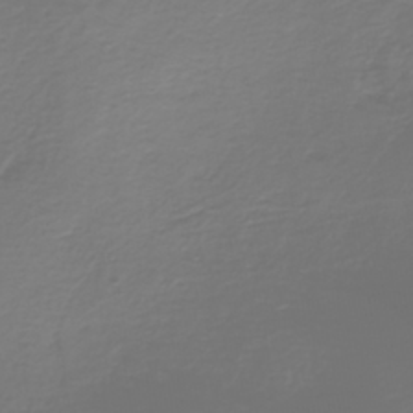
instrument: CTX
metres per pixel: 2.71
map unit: eHh
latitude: -43.4076
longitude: -33.1970
